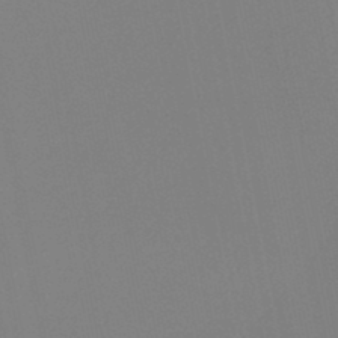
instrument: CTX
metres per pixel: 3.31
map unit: HNb
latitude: -45.9178
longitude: 55.8611
